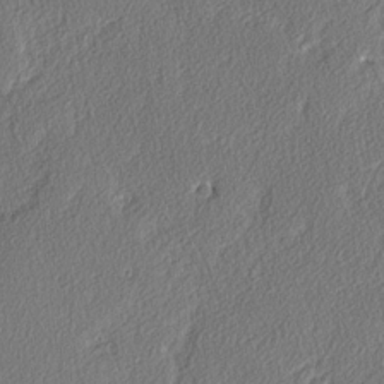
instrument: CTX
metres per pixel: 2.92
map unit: lAvf
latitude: -3.7666
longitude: -107.9528
